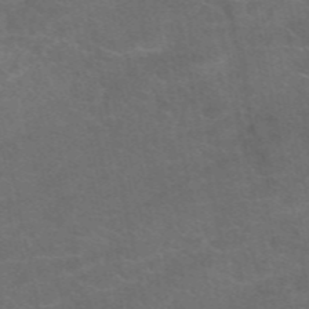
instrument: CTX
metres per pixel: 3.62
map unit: eAb
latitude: 48.6302
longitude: 118.4062
